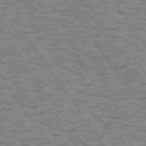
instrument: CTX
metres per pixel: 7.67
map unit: Hpe
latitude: 73.4994
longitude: -139.2348
